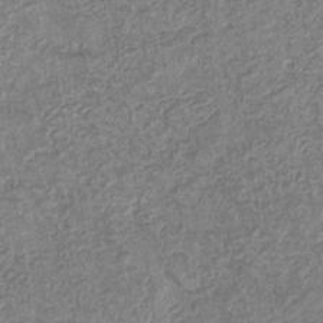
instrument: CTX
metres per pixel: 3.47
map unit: eHb
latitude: -31.6344
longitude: 72.4440
